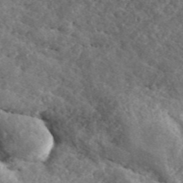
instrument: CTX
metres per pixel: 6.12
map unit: ANa
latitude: 45.1970
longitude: 38.5951
